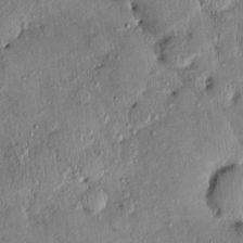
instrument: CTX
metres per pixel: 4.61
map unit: eHh
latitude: 0.1011
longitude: 15.7856
